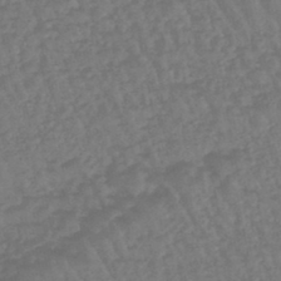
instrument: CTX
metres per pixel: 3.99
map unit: eHb
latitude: -45.0864
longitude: 80.2362
